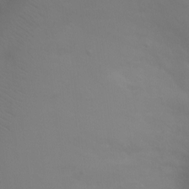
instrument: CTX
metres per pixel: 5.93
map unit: Ht
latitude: -4.8219
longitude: -24.8191
